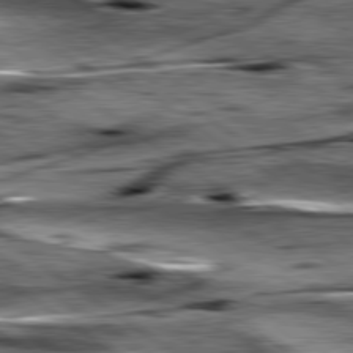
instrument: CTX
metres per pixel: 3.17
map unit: lApd
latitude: 79.7639
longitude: -48.5168
